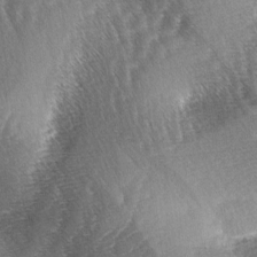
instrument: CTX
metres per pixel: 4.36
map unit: lAa
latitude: -3.5210
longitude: -126.5168
